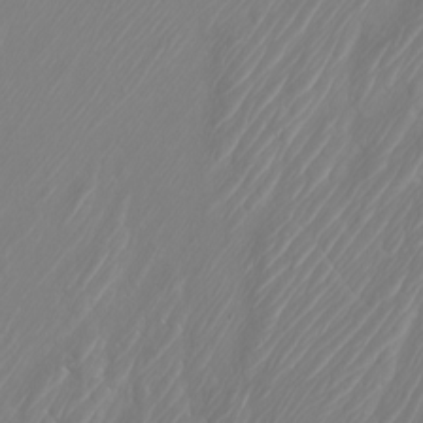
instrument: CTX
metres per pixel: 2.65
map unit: Htu
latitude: -5.1809
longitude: -72.4790
